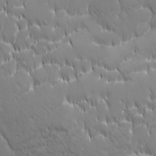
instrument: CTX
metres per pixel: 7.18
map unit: Ave
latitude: 2.1200
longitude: -113.3104
